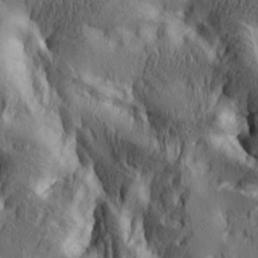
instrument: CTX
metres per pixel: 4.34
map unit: lAa
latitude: 4.8947
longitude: -112.7435
